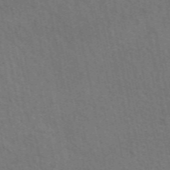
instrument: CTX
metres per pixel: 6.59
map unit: eAb
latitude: 51.6316
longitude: 115.1242
